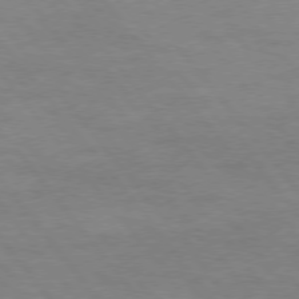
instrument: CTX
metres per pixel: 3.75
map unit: Hpe
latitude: 75.3671
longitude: -141.4048
